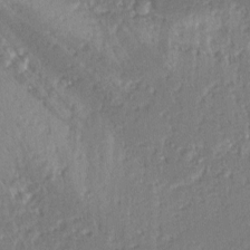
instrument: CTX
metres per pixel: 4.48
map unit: lAvf
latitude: -3.8800
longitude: -112.9136
